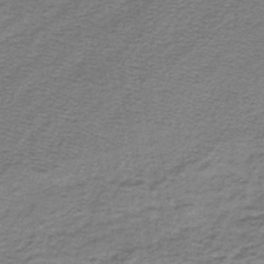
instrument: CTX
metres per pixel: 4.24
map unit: lHb
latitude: -44.6141
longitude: 57.1053
